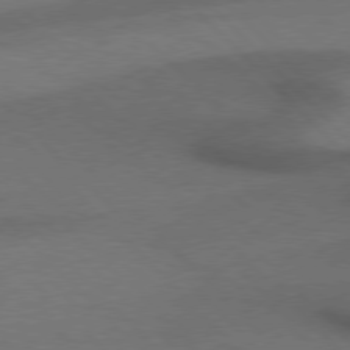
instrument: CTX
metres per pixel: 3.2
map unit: Hpe
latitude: 76.9513
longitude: -156.0822
